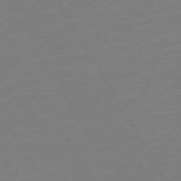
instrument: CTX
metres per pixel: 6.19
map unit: Ap
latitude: -74.4440
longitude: -68.9136
